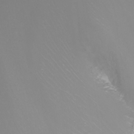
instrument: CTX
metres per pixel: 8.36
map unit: Nhu
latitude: -8.3495
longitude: -81.0647
